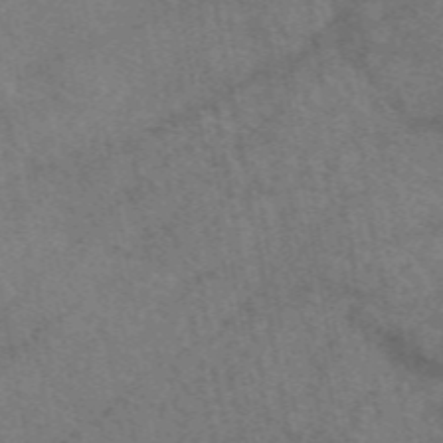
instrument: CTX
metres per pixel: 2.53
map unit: eAb
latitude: 51.1025
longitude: 115.6911
